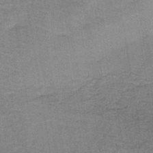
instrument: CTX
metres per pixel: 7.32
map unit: lHb
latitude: -40.7274
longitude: 57.2187
